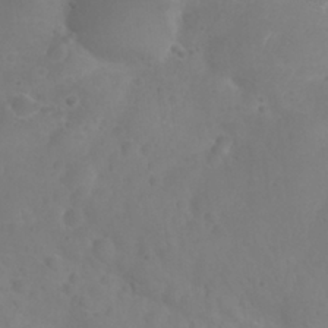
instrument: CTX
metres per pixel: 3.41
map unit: Nhu
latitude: 27.7450
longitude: -55.2915
